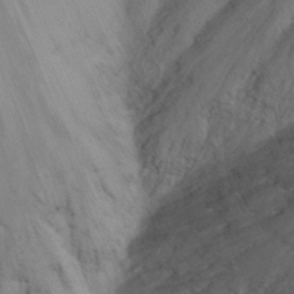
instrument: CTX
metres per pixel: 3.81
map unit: Nhu
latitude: -14.0661
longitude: -60.8947
